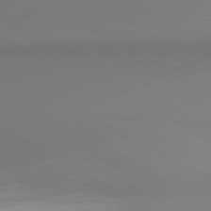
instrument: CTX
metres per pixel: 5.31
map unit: lApd
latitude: 80.3845
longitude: 136.9541
